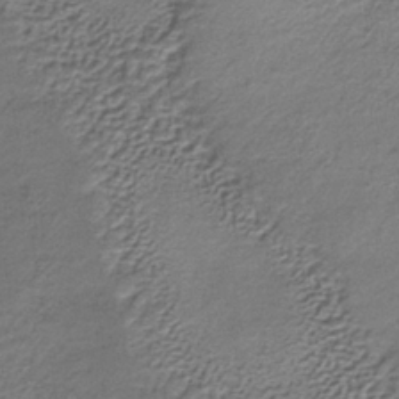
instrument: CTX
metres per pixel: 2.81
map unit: lHb
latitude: -34.9164
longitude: 62.2172
